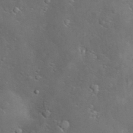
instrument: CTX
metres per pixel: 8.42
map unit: Hve
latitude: -10.7274
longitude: 175.0864
